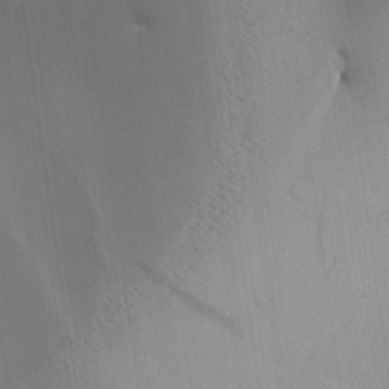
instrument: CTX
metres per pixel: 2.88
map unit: Aa
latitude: 26.3467
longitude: -131.0837
